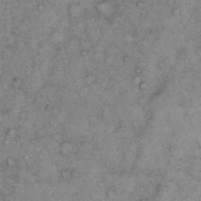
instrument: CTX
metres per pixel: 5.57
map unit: Hto
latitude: 12.5357
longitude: -58.5357
